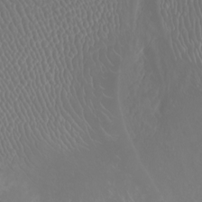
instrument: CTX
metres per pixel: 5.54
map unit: Nhu
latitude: -4.6329
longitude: -72.7813
